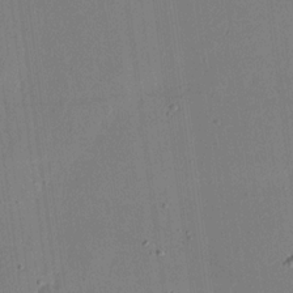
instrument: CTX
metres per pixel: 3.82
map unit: eHh
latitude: 18.4601
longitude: -69.7072
